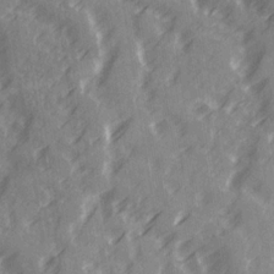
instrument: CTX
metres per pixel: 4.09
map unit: Ave
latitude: 20.3468
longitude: -131.5183
